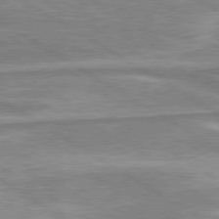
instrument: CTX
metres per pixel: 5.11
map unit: lApd
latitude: 80.0633
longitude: -177.6505
